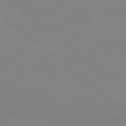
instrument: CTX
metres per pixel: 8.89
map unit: Hpe
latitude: 78.2712
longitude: -123.9906
